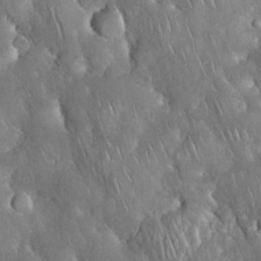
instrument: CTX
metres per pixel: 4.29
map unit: Nhu
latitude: 28.1767
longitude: -67.3292
